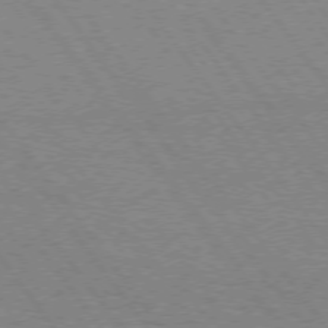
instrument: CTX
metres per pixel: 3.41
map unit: Hpe
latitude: 73.1026
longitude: -141.3859
